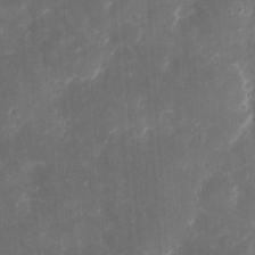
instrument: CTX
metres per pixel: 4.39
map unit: eHh
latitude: 4.6301
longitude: -70.4223
